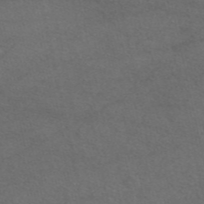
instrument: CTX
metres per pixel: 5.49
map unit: eAb
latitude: 47.8773
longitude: 112.6330
